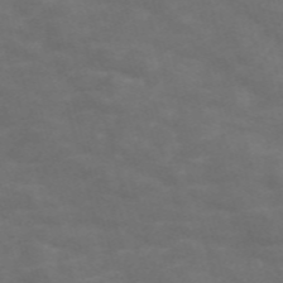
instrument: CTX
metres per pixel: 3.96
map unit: Nve
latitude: -59.2942
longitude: 58.8596
